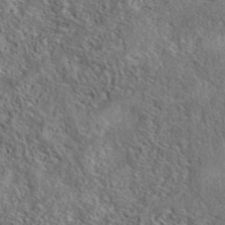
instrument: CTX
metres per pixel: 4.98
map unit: eAb
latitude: 38.9514
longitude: 112.2740
